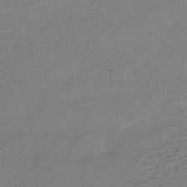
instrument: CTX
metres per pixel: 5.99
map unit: HNhu
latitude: -41.2187
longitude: 95.6910
